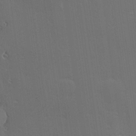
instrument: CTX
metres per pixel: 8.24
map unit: Hve
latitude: 27.8395
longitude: -92.9891
